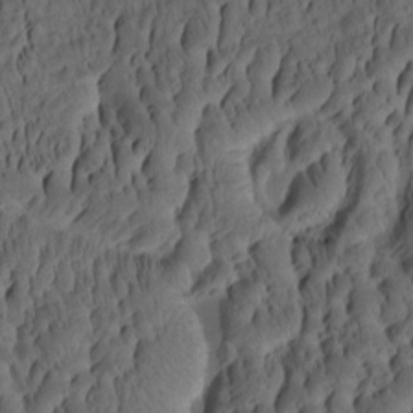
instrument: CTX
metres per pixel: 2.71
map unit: eHh
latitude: -1.6155
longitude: 15.5399
